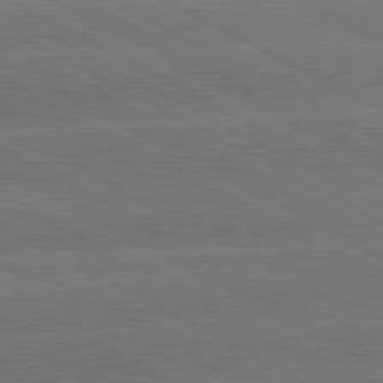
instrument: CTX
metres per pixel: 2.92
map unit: lApd
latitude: 81.1781
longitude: -152.9703
